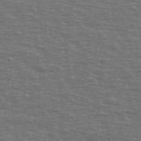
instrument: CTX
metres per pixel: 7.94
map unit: Ave
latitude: 39.2915
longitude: -113.1403
